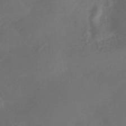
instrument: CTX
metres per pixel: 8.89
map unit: HNhu
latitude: -43.6721
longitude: 91.4644
